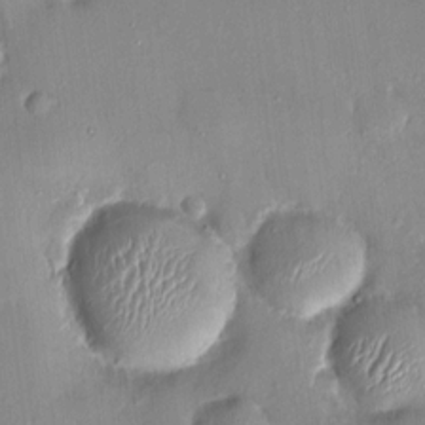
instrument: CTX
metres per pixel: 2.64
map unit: HNhu
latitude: 7.4237
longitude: 4.7274
